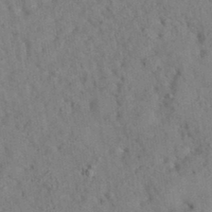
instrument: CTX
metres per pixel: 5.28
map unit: eAb
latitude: 34.9135
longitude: 108.2173
